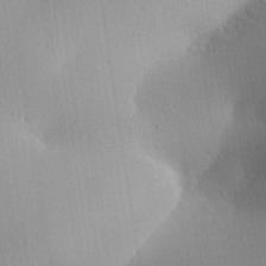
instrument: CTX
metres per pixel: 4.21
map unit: Aa
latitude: 31.6883
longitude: -140.5167
